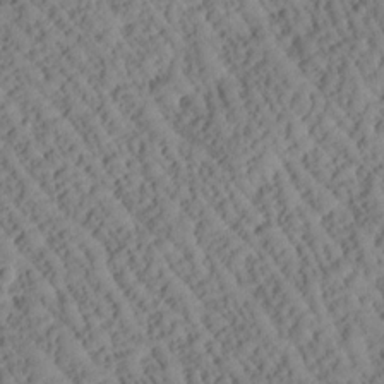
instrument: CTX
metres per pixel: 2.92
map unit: Htu
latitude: 0.9891
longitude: 177.2376
